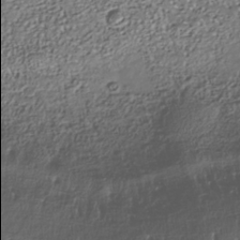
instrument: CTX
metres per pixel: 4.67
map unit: Nhe
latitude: -39.7289
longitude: -117.9906
